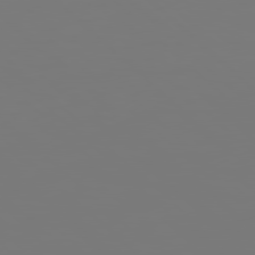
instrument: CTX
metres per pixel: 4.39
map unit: Hpe
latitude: 78.1578
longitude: 178.5762
